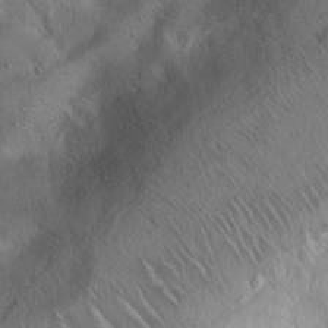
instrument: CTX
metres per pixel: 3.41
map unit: Ht
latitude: 0.1389
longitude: -45.2726
